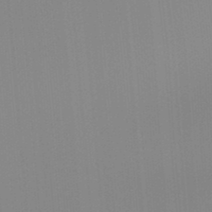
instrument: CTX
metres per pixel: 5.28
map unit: Hto
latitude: -8.3684
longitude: -49.0647
